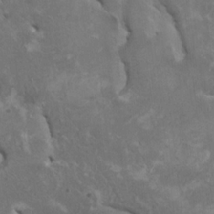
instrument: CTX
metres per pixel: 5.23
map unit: HNhu
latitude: 4.5924
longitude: -4.0444
